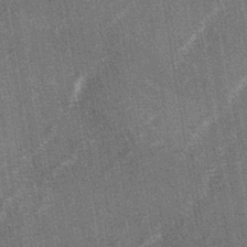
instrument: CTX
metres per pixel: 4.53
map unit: lAa
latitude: -3.8233
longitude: -129.4048
